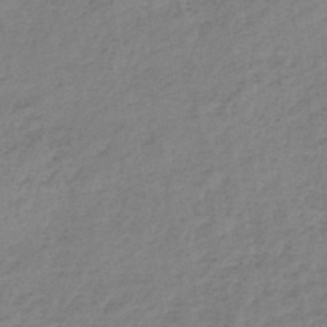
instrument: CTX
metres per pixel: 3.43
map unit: HNb
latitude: -44.5385
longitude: -41.8961
